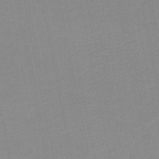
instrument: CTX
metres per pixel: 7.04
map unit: lHb
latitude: -46.7463
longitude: 60.8975
